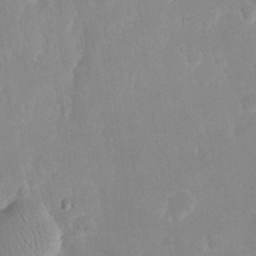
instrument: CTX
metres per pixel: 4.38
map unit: eHh
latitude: 19.8205
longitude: -70.1200
